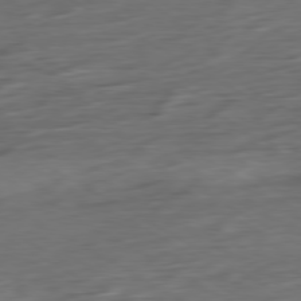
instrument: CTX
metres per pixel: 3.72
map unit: Ap
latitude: -79.4832
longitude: -57.5371
